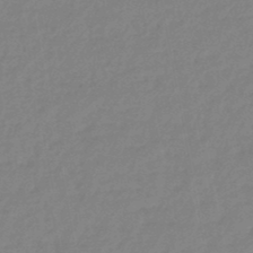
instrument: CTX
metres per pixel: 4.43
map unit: eHb
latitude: -45.8611
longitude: 86.5574
